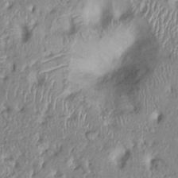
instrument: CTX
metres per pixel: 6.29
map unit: Ht
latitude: -0.2929
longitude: -13.7261
